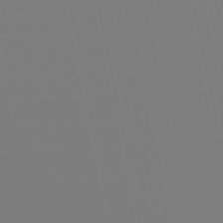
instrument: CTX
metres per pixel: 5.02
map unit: lHb
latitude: -50.1039
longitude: 69.8422
